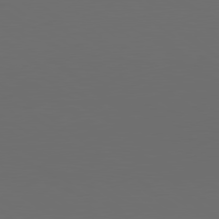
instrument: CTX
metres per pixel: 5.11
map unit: lApd
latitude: 79.7828
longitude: 159.5777
